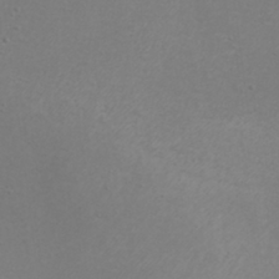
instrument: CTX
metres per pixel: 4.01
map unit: eHh
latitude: -7.4454
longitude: -75.4049
